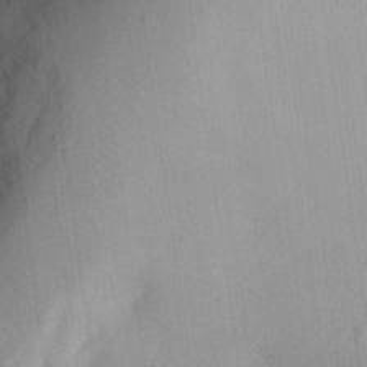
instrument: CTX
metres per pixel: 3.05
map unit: Aa
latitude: 28.5734
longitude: -146.0822
